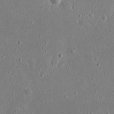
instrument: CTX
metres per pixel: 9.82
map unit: eHh
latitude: 23.7638
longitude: -67.4426
